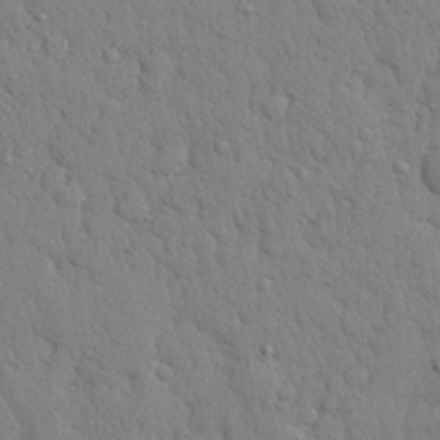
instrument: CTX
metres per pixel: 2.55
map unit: eHh
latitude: 28.2711
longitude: -75.5560
